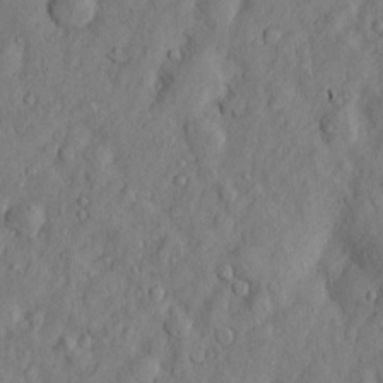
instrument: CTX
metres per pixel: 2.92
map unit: Htu
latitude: -3.8800
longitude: 158.4062
